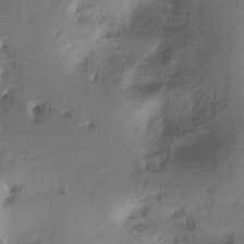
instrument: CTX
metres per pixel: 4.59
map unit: Ht
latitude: -16.8030
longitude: -45.0080
